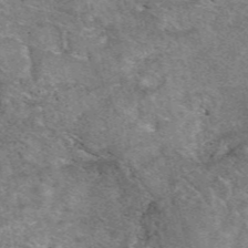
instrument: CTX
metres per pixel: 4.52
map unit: eAb
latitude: 47.8206
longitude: 119.3699
